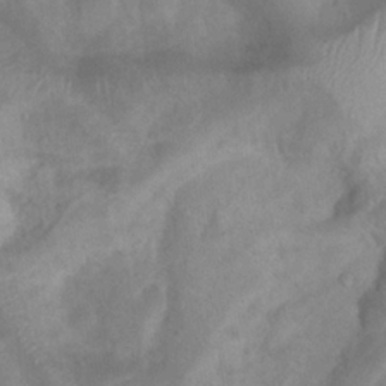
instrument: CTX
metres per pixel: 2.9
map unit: Htu
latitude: 2.6301
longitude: -21.7639
